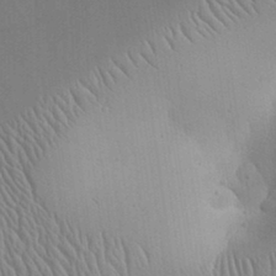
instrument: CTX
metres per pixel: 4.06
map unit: Aa
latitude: 31.8395
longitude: -142.5168
